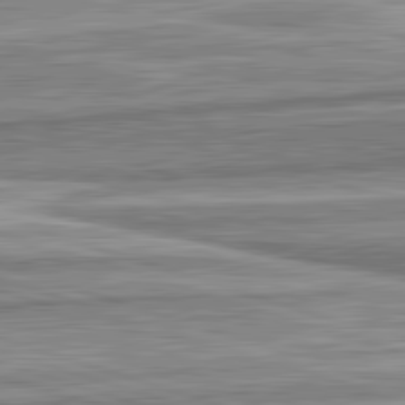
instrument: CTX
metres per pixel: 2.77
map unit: lApd
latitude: 82.7057
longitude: 167.4454
